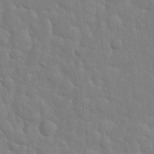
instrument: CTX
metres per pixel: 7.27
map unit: eHh
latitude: 35.1403
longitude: -61.1592
